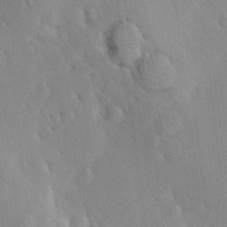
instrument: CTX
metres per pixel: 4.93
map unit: lAa
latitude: -10.1984
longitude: -124.3656
